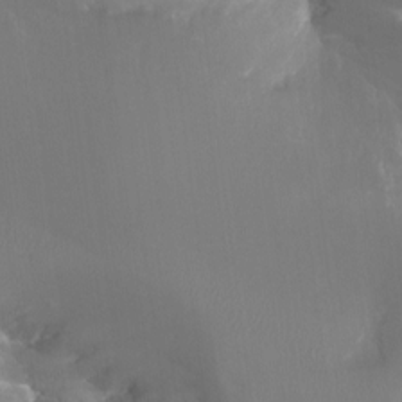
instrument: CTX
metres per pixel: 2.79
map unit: Ht
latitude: -17.5966
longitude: -43.9906
